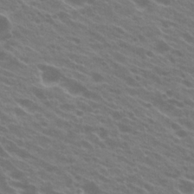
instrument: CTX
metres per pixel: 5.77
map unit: Hto
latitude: 23.5371
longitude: -37.6316
